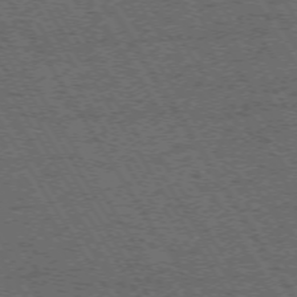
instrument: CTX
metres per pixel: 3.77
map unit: Hpe
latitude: -73.8611
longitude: 3.5966
